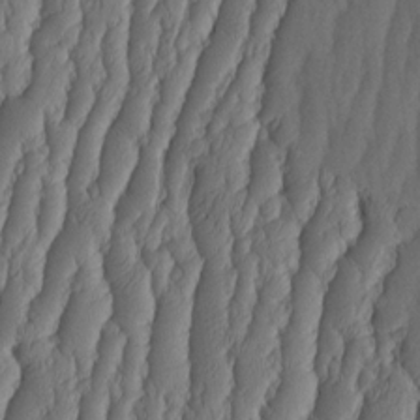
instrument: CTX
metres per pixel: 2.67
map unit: HNhu
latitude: -1.7856
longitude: 13.6533
